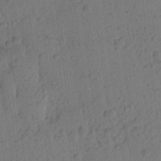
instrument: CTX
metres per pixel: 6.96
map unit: Aa
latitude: 23.2915
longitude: -148.8380
